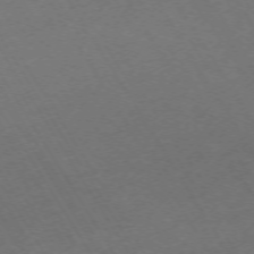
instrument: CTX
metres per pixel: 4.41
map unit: Hpe
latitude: -72.6518
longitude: 9.7100
